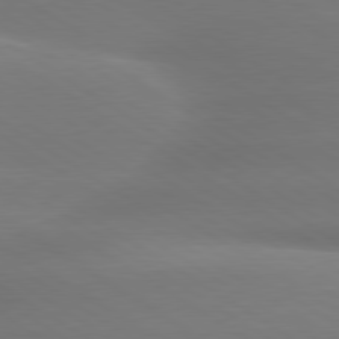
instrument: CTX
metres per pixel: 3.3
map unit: lApd
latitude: 79.8395
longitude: -135.1592
